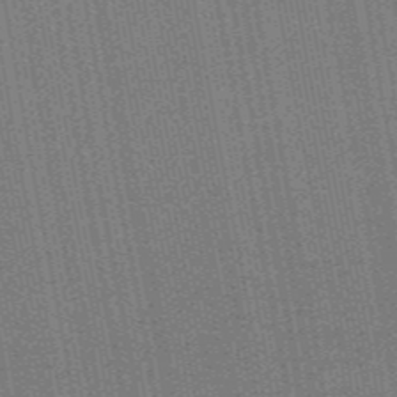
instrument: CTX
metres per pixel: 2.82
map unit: lHb
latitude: -47.4265
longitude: 59.4643
